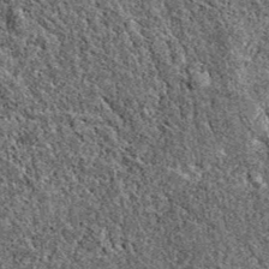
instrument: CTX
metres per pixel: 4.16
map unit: eAb
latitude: 37.9717
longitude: 110.8786
